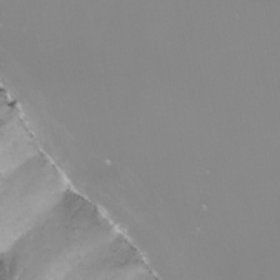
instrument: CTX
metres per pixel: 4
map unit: eHh
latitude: -7.4454
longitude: -77.5371
